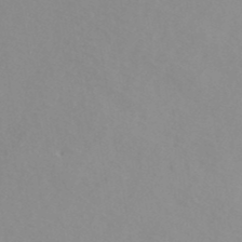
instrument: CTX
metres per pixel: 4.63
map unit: ANa
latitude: 40.8946
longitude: 28.6330
